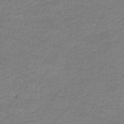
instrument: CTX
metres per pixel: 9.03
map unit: eHb
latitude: -36.9730
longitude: 76.1984
